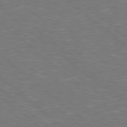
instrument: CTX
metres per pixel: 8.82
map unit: Hpe
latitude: 78.5924
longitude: -152.8569
